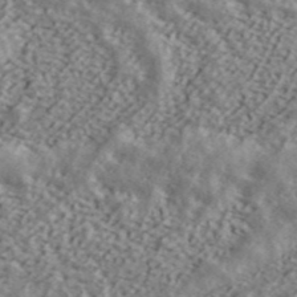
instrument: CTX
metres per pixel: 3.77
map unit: ANa
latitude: 42.8380
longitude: 47.5210
